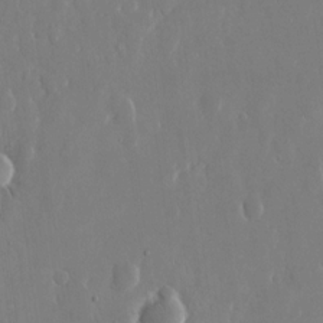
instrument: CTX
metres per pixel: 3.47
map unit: eHh
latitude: 13.9528
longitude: -71.6505
